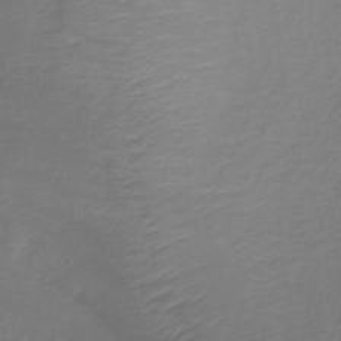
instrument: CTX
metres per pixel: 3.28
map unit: lHb
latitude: -38.3495
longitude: 72.2928
